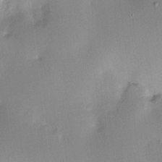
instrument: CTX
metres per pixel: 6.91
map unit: HNhu
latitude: 7.9339
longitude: -3.7827
